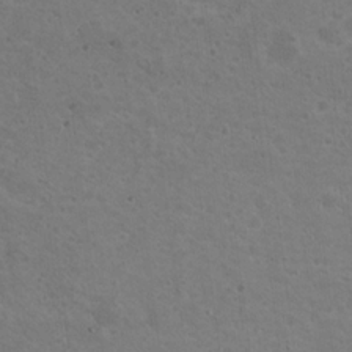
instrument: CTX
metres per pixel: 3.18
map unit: Nhu
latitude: 18.6112
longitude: -30.0255
